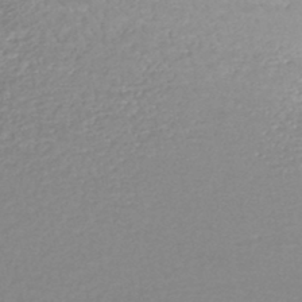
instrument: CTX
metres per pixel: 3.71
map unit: HNhu
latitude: -46.4251
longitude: 98.4629
